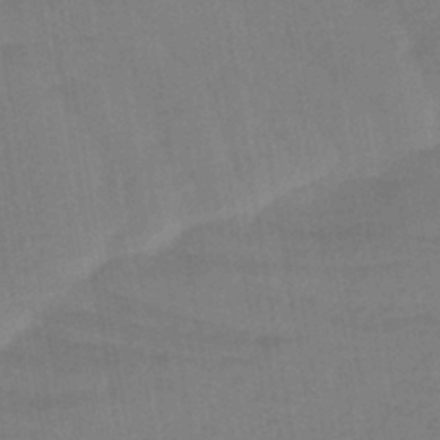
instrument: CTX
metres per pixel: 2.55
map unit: lHb
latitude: -41.2943
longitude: 67.7478
